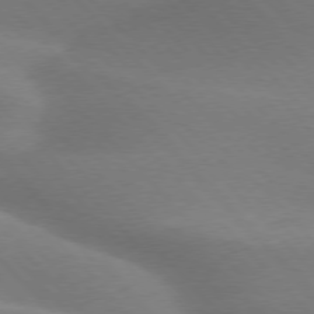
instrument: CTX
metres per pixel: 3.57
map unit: lApd
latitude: 75.9528
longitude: -61.1781
